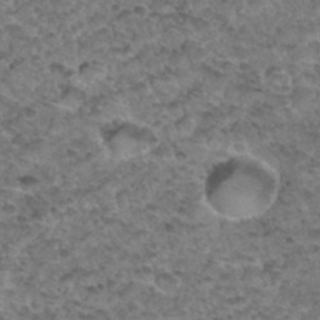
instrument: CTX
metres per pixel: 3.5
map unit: Hto
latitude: 33.9339
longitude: -48.1578
